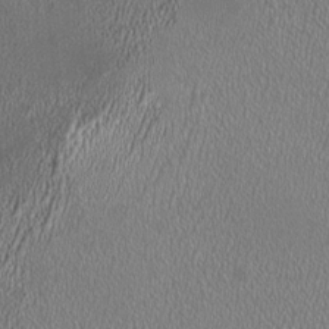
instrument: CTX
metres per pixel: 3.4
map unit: HNhu
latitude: 0.1200
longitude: 0.6708
